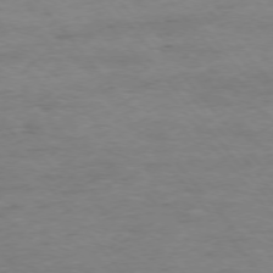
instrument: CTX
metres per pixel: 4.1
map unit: Ap
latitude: -76.2739
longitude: -84.4601
